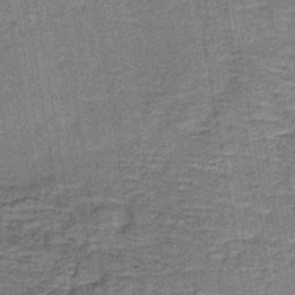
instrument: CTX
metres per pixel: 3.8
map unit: lHb
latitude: -40.4062
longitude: 57.8800
